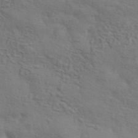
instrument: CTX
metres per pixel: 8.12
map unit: ANa
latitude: 42.4412
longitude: 54.6519
